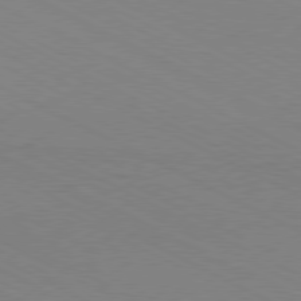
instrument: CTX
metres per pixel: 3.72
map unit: Hpe
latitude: -81.2187
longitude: 12.7274
